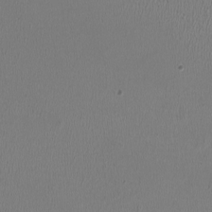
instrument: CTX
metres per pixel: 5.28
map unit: HNhu
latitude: -3.3509
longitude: -2.5545
